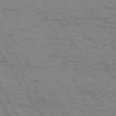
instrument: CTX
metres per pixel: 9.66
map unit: Hpe
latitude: 75.5182
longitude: -154.5735
